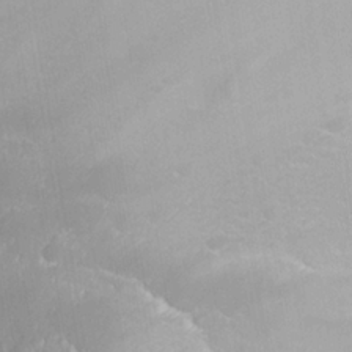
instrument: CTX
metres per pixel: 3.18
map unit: Ave
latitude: -10.9164
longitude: -120.6302
